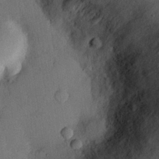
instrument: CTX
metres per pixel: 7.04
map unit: eHh
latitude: 25.6693
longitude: -75.5938
